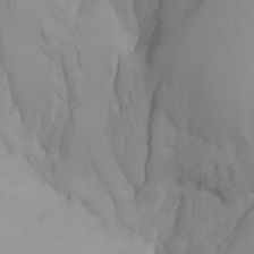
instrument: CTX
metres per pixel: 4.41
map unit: Nhu
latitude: -4.6896
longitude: -85.5371
